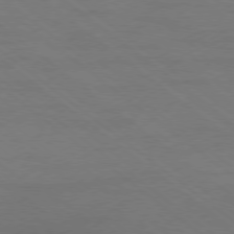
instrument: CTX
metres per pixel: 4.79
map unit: Ap
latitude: -78.9919
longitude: -54.6490
